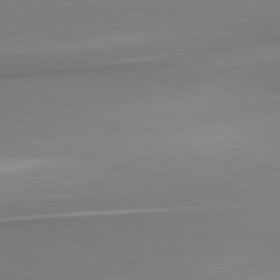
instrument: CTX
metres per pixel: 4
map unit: lApd
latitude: 80.5924
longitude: 167.9556
